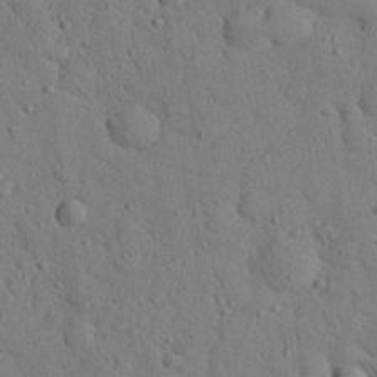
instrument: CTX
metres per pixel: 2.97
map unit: eHh
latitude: 26.5735
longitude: -77.8961
